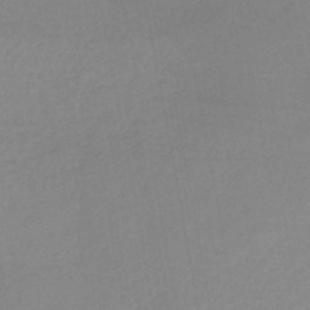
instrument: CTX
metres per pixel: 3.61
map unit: lHb
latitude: -41.4265
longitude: 73.9745
